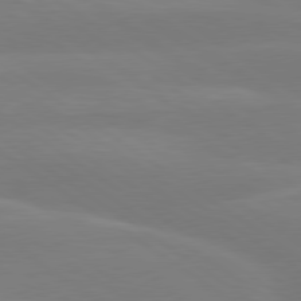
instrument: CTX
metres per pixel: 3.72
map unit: lApd
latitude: 79.3482
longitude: -149.7261
